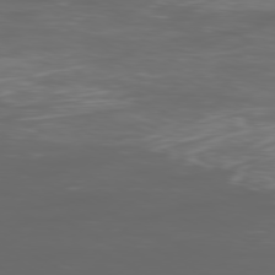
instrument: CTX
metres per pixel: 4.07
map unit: Ap
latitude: -79.9367
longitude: -73.0081
